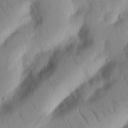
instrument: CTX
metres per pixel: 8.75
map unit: Nhu
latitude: 19.8772
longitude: -76.8380
